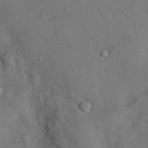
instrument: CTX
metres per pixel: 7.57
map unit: Nhu
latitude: 12.8758
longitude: -27.1025
